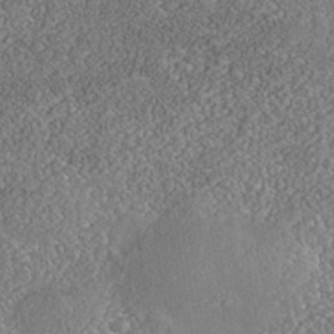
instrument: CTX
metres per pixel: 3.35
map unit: Nhe
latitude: -40.6896
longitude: -101.0648
